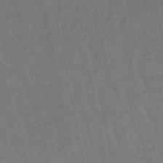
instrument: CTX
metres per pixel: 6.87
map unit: lHb
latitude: -49.2187
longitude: 78.2361
